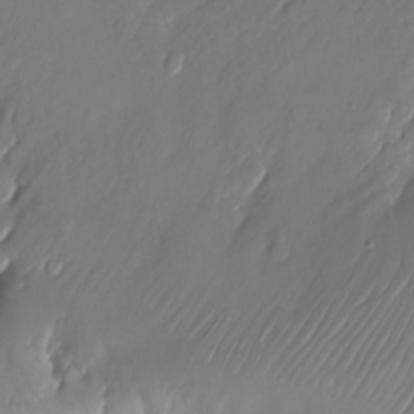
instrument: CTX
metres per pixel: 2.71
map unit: Nhu
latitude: -22.5385
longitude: -72.0255
